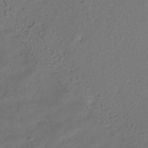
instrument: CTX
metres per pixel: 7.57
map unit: ANa
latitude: -38.9542
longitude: 97.0109
